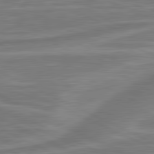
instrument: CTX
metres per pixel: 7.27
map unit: lApd
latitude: 81.3482
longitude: -174.4790
